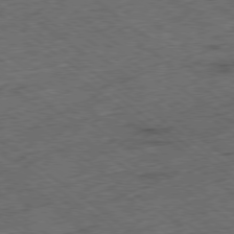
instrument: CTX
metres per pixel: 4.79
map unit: Ap
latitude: -79.2754
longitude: -52.7246
